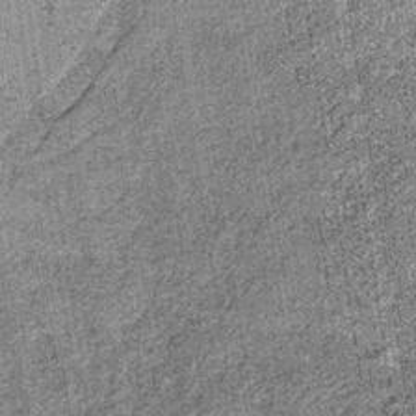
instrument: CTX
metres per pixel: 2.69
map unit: lHb
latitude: -37.6721
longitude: 64.4440
